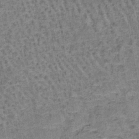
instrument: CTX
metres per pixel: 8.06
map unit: lHb
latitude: -40.7652
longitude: 57.6911
